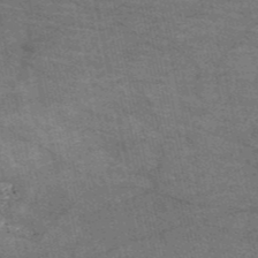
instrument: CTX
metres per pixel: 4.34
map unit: HNb
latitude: -53.4643
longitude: -46.2145
